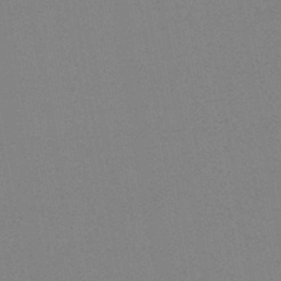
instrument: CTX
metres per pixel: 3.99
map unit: HNb
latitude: -45.1809
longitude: -40.2333
